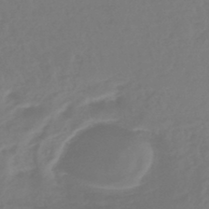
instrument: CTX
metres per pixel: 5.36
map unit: lHb
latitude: -45.5588
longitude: 70.2551
